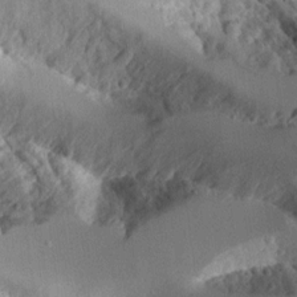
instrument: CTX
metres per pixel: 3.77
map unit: Aa
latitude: 11.3482
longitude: -127.7828
